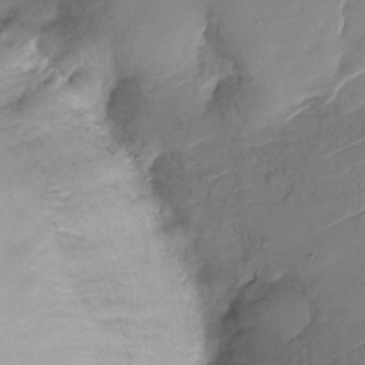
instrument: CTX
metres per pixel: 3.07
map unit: Nhu
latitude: -27.5210
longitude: -78.5924
